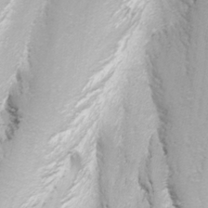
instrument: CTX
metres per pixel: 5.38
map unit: Nhu
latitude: -4.6140
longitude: -75.1025
